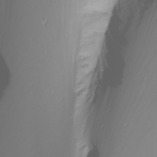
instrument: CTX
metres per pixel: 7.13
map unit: Nhu
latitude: -6.7463
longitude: -83.3292
